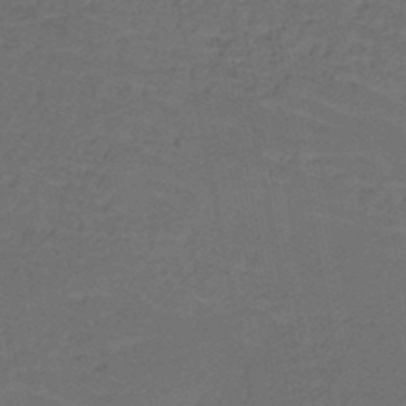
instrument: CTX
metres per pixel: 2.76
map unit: HNb
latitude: -50.3684
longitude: -48.2900
